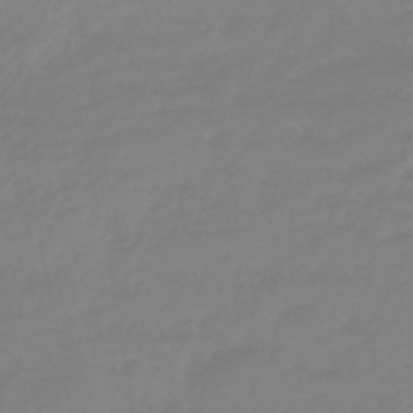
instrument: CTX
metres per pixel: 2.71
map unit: eHb
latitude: -45.8045
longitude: 84.8974
